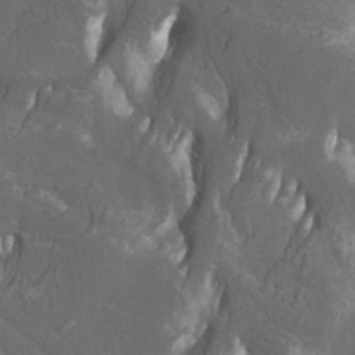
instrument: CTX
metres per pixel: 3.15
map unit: Htu
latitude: -10.8408
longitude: -74.3278
